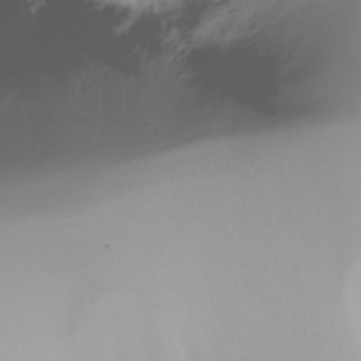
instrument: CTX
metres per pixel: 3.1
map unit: Ht
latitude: -16.8408
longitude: -46.2334
